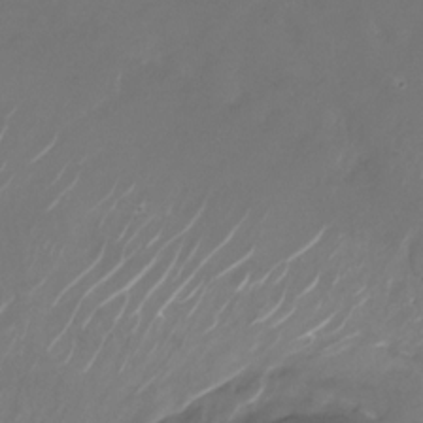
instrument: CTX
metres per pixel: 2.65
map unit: Nhu
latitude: -28.7652
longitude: -71.1403
